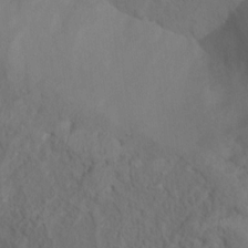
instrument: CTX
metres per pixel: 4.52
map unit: Nhu
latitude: 12.2901
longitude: -28.1578
